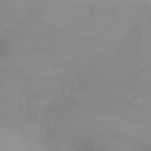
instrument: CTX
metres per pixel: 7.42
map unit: Ht
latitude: -10.1984
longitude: -19.8772
